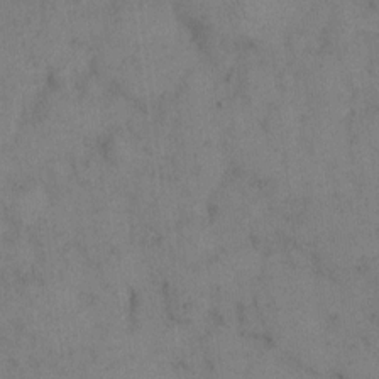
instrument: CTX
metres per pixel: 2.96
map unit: eHh
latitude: 10.6869
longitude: -63.0648
